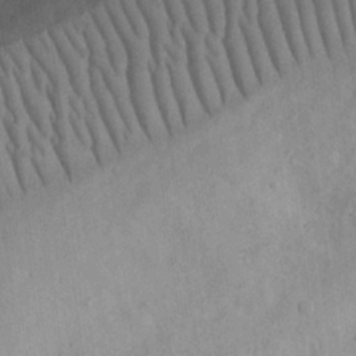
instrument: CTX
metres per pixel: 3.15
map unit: eHh
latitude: 23.7827
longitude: -68.6491
